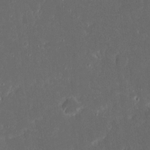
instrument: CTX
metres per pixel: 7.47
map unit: eHh
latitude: 17.1592
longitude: -73.8584
